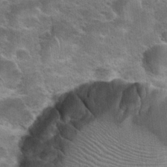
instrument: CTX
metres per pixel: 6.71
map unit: Hto
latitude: 23.7261
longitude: -49.3104
